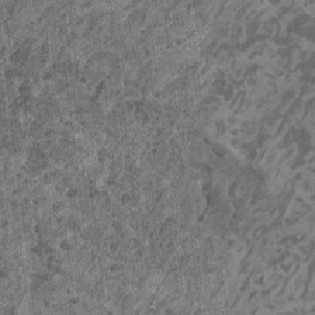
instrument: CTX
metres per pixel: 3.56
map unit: HNhu
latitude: 0.2711
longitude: 5.3698
